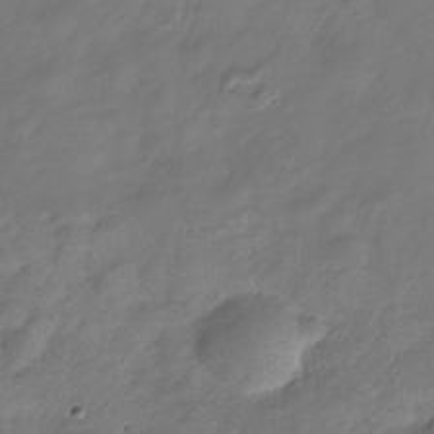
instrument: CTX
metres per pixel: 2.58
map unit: Hve
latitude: -31.8611
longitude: 94.5951
